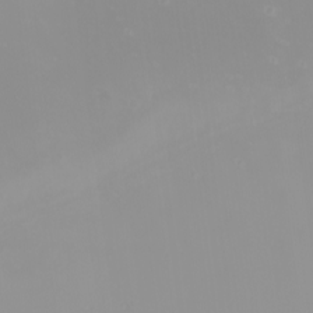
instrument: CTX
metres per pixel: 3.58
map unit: Nhu
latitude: -0.0094
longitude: -77.4615
